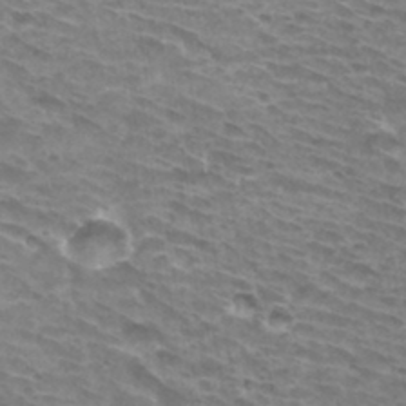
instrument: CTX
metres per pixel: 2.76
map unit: Hto
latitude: 33.1214
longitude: -41.9150
